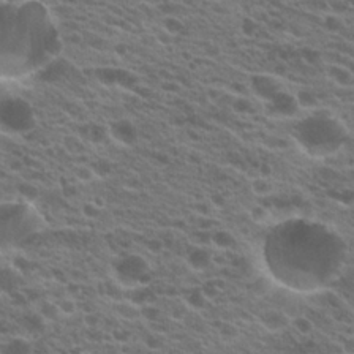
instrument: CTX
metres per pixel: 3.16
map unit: Hto
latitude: 21.2348
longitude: -38.6112
